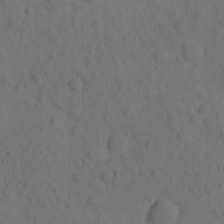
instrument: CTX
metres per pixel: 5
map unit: eHh
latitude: -0.6897
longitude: 16.0850
